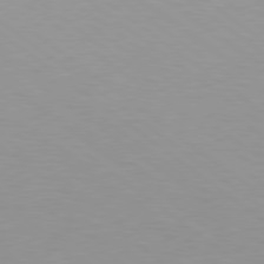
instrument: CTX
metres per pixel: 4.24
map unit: Hpe
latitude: 79.5182
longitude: -128.7057
